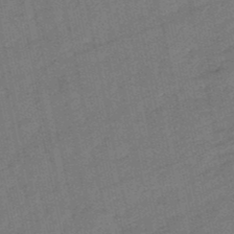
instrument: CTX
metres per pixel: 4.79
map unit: lHb
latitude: -49.5777
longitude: 78.5195
